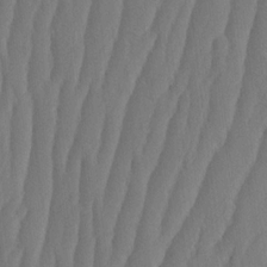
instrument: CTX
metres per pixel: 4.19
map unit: HNhu
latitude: -1.6344
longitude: 14.0850
